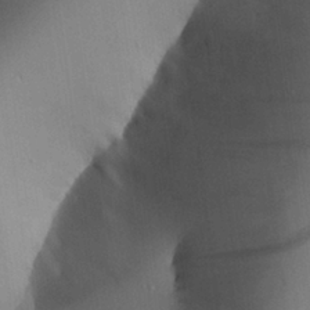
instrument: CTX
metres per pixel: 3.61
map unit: Aa
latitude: 25.4426
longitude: -128.5546
